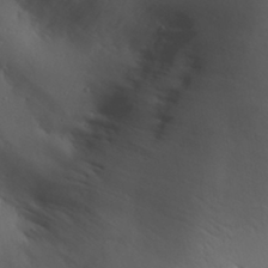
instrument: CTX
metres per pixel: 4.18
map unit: Aa
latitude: 30.6869
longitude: -143.4238
